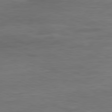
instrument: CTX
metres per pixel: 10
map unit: Ap
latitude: -81.7667
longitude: -74.5168
